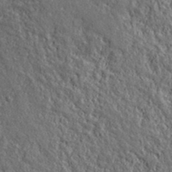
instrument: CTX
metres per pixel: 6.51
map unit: lHvf
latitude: 40.2522
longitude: -86.4790
